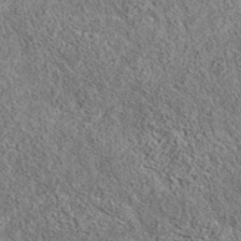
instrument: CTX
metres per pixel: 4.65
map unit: eAb
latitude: 35.8016
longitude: 114.2739
